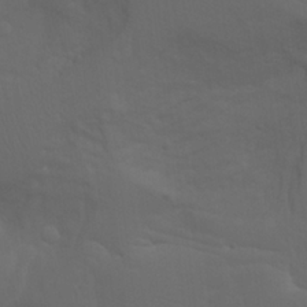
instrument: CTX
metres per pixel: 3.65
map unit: Aa
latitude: -3.5399
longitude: -72.6491
